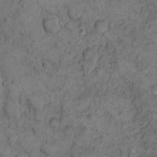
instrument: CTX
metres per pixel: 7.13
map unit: eHh
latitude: 11.4238
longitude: -63.2159
